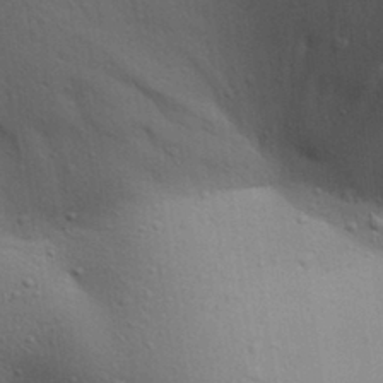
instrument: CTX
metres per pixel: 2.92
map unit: Aa
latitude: 30.7247
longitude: -145.6127
